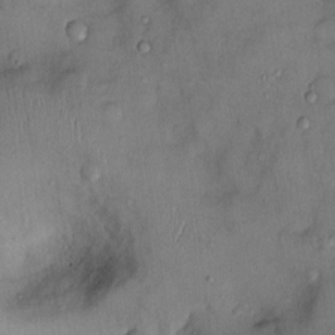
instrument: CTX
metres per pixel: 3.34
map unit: Nhu
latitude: 1.1403
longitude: -14.5546
